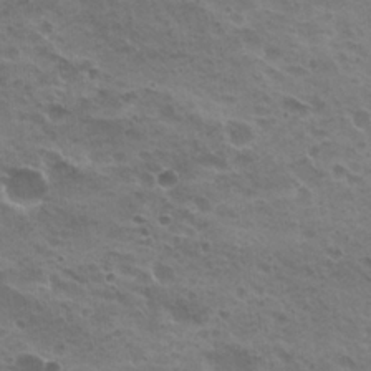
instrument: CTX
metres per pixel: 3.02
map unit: Hto
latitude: 20.7058
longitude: -31.8206
